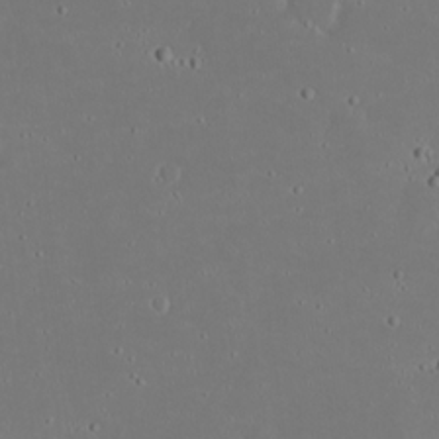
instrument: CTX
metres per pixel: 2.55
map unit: eHh
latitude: 20.0255
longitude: -72.6491
